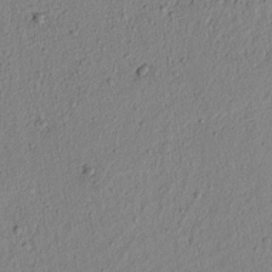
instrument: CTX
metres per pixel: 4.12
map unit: lAvf
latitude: 6.5546
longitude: 165.0676
